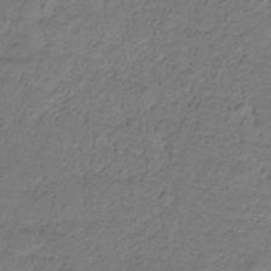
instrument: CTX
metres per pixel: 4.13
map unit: lHb
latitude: -32.5952
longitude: 65.7667
